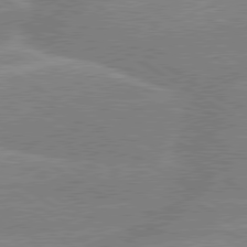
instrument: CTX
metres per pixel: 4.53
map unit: lApd
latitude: 79.7639
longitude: -133.2159
